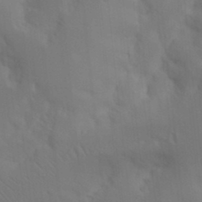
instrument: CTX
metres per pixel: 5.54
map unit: Nhu
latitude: 18.9324
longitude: -73.3671
